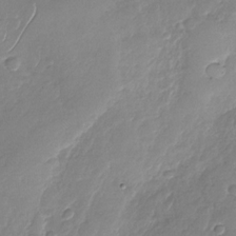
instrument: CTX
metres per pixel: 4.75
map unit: Nhu
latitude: -28.8408
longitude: -62.1767
